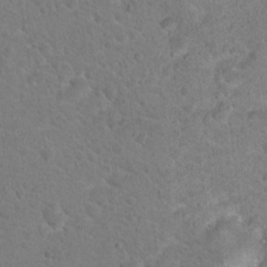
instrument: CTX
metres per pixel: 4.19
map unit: Nhu
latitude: 18.1011
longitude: -31.6505
